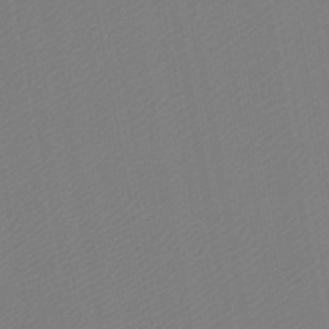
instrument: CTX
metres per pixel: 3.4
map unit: lHb
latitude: -46.5951
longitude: 73.1998
